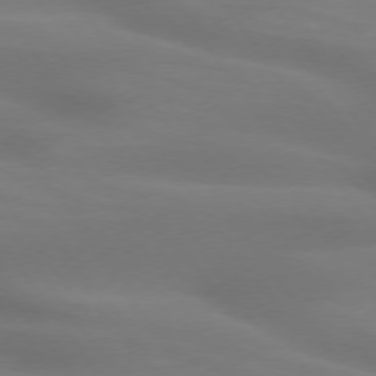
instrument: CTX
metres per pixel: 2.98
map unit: lApd
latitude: 74.4601
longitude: -48.6302
